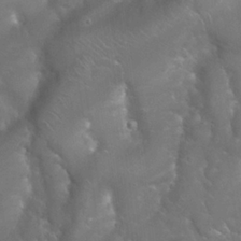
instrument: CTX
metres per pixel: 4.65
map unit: Nhu
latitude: 24.0255
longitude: -60.7435
